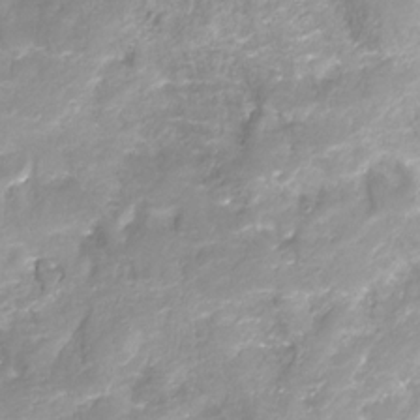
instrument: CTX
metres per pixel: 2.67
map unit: Ht
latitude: -17.0298
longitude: -45.1025
